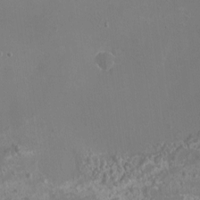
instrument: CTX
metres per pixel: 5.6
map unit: Nhu
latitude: -13.2754
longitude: -64.2145
